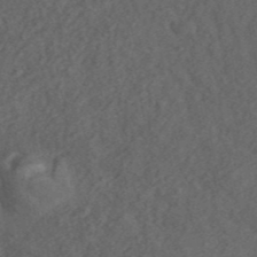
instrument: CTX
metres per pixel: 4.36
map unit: ANa
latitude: 42.1956
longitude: 51.7855
